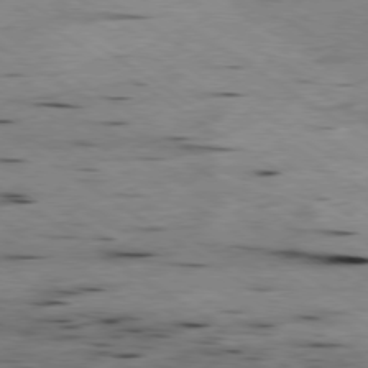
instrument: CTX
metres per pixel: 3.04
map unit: Hpe
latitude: -79.2187
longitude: -21.2159
